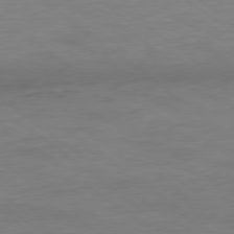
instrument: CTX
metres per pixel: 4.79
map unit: Ap
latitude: -78.8030
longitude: -89.2159
